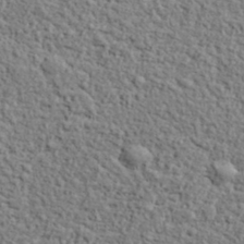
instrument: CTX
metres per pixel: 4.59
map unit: lHvf
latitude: 38.3845
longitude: -90.5735
